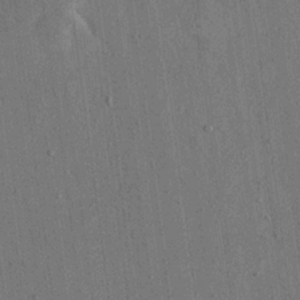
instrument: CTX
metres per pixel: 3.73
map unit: eHh
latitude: 15.8017
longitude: -68.2712
